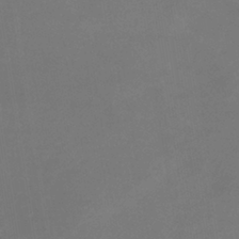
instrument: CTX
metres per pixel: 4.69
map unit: eHb
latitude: -39.3321
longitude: 75.7667
